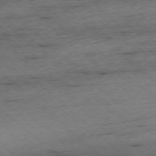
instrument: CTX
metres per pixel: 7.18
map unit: Ap
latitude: -77.4643
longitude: -85.9150
